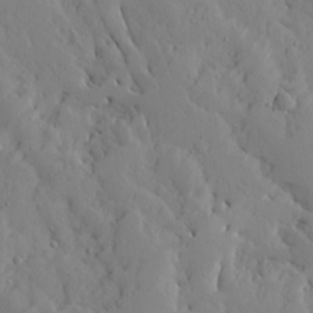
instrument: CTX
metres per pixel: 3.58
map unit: Ave
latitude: 13.5182
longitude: -133.1592
